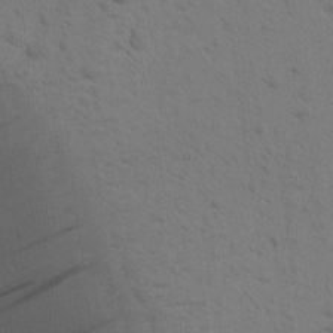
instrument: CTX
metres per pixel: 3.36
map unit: Htu
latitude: -0.1228
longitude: 173.9745
